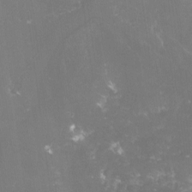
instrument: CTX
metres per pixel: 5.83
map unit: lHvf
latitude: -15.8423
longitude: -101.0081
